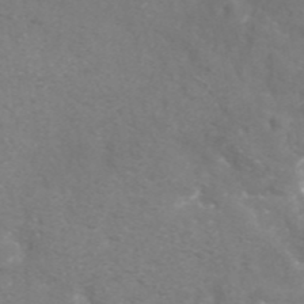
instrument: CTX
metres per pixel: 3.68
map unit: ANa
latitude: 42.5924
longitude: 24.4251
